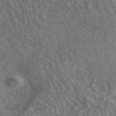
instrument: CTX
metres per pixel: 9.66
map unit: ANa
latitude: 42.4790
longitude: 29.2376
